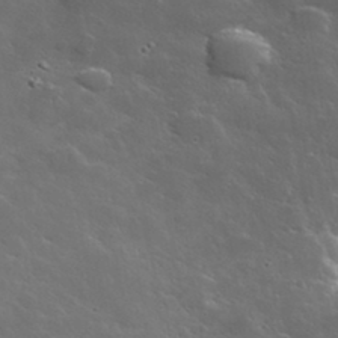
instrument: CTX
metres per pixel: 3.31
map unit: lHvf
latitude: 35.8961
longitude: -91.2159
